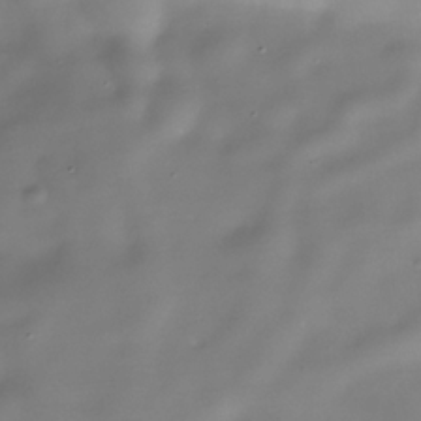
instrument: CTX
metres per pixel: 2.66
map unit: Nhe
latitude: -38.2551
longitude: -118.2144
